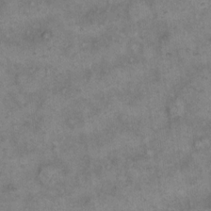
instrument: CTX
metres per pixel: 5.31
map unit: eHh
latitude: 14.2145
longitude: -64.2900
